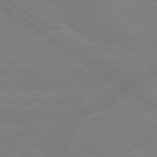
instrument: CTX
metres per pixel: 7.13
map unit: lApd
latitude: 79.3104
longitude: -132.4412
